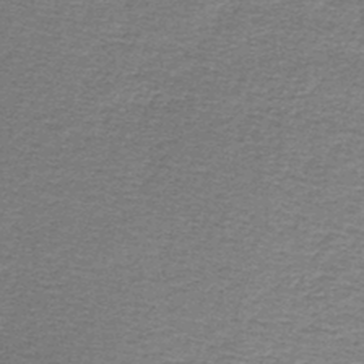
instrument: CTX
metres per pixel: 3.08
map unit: lHb
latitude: -43.7288
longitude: 62.4629
